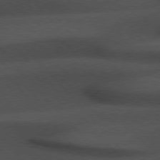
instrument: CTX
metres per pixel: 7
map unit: Hpe
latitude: 76.5734
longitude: -157.8961
